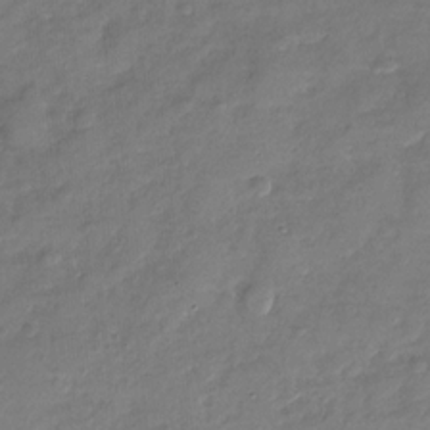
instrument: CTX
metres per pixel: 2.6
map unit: Nhu
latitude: -27.9745
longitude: -61.4804
